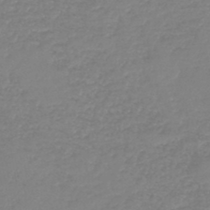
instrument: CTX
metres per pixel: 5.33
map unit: lHb
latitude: -44.8030
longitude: 60.0472
